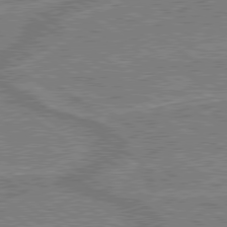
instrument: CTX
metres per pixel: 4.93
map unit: lApd
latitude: 79.2159
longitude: 175.7288
